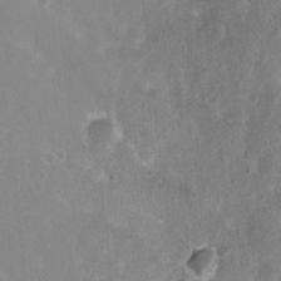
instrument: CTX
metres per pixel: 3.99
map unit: Nhu
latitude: 6.2900
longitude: -18.3656
